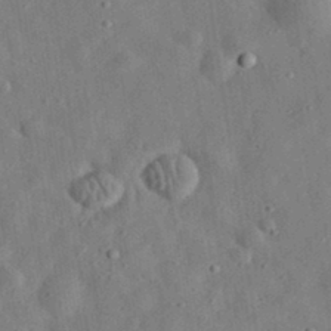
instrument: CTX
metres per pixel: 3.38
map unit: eHh
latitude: 33.0081
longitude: -75.8205
